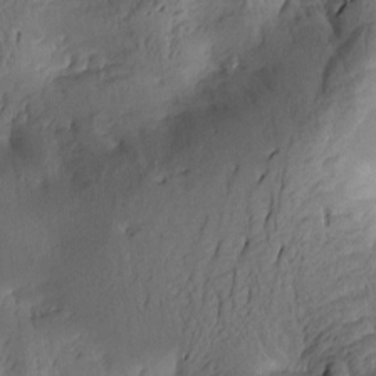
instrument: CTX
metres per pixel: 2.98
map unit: Htu
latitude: -2.7463
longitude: -176.4979
